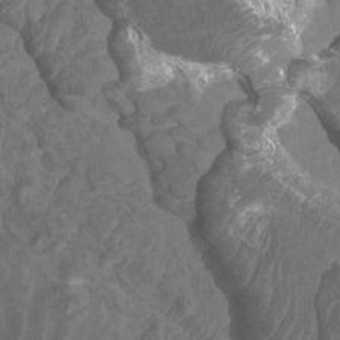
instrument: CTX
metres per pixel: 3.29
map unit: Htu
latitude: 3.4615
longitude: -20.3845
